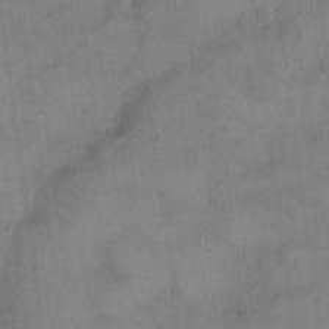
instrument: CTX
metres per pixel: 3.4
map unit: eHh
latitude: 15.1593
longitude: -67.1214
